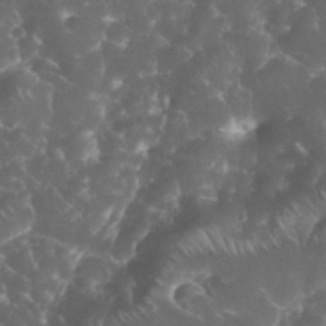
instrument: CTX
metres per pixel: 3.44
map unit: eHh
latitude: 34.8191
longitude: -64.3278
